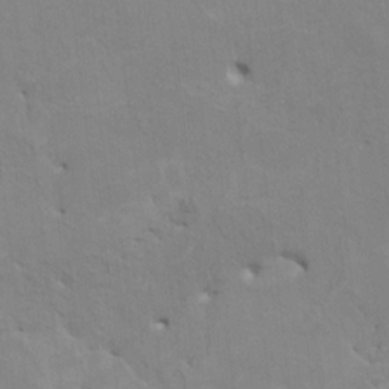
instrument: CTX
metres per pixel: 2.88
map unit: HNhu
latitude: 4.1578
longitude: -4.0822
